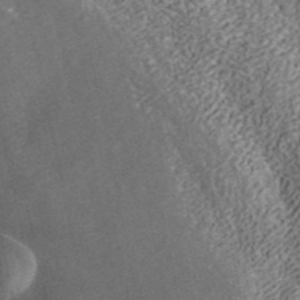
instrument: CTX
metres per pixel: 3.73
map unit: ANa
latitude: 43.3104
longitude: 29.7289
